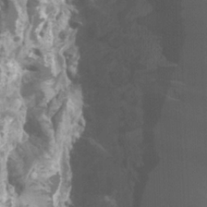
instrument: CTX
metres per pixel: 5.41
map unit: Htu
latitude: -1.4266
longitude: -76.4979
